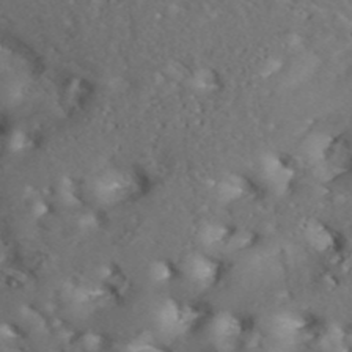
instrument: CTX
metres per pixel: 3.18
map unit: ANa
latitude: 41.2159
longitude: 54.1606
